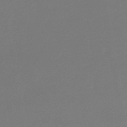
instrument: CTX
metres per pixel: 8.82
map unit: lHb
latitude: -44.5952
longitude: 60.5385
